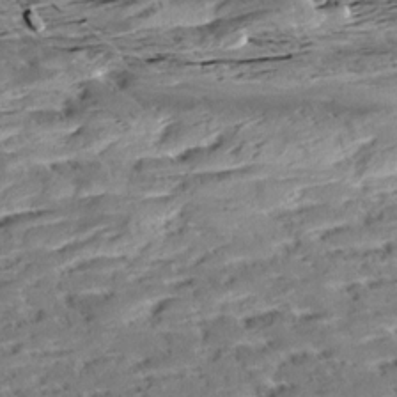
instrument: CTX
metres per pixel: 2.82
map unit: Aa
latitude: 10.0444
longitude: -140.6679
